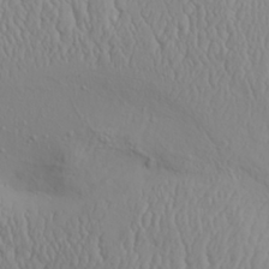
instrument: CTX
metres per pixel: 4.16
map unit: Aa
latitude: 29.0269
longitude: -133.1970
